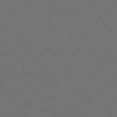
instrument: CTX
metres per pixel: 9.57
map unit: Hpe
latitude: 72.3657
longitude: -126.8002
